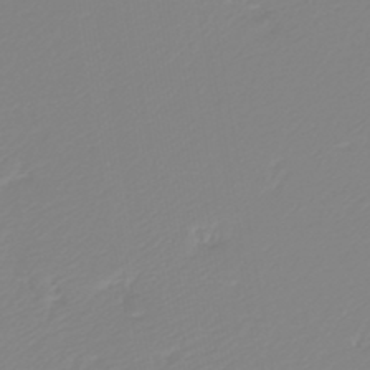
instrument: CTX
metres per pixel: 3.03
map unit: HNb
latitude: -45.6911
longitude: 54.8219
